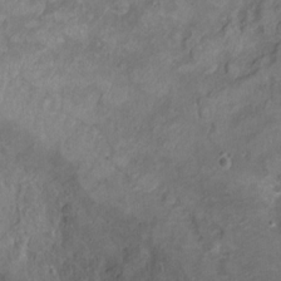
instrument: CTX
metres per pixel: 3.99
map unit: Ht
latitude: 5.4993
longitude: -36.4412
